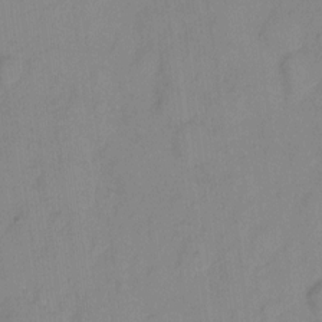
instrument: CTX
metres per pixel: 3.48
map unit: eHh
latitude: 6.7246
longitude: -65.4048
